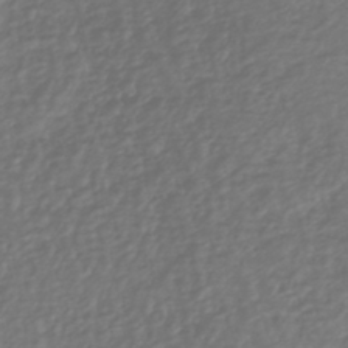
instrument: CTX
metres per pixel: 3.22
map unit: lHb
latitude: -37.6532
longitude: 69.6910
